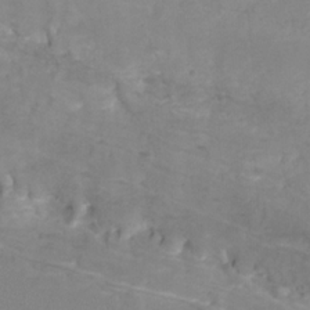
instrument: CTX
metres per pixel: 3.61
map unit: Htu
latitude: -12.4440
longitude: -69.9906
